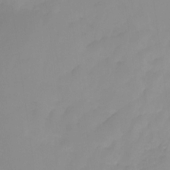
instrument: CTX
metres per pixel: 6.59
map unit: HNhu
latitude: -27.3320
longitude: 73.8422
